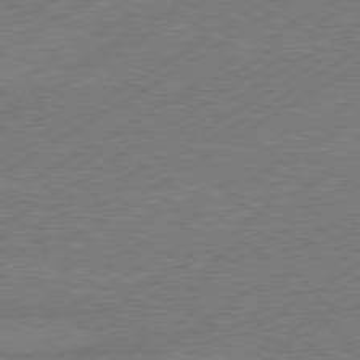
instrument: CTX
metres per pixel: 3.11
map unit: Hpe
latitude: -81.0865
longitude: 15.3888
